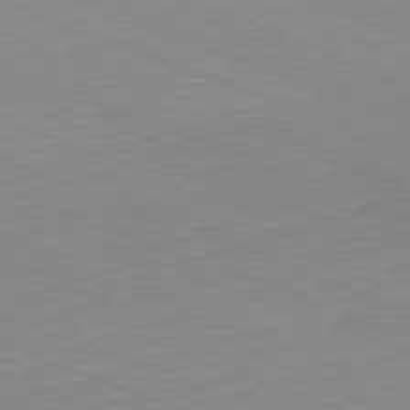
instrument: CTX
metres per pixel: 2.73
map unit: Hpe
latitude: -82.2172
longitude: 13.0675
